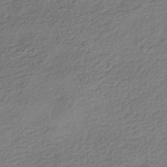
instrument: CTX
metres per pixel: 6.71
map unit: HNhu
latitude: -42.5195
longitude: 99.8044
